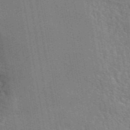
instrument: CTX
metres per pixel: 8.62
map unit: ANa
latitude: 49.8583
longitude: -80.3845
